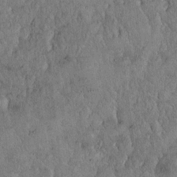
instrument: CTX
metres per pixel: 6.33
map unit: Hto
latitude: 16.0255
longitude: -59.5749
